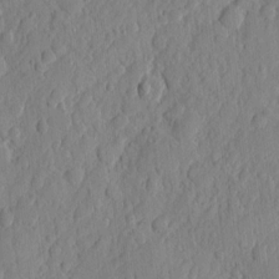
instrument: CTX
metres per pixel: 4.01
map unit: eHh
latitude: 6.6113
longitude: -73.6694
